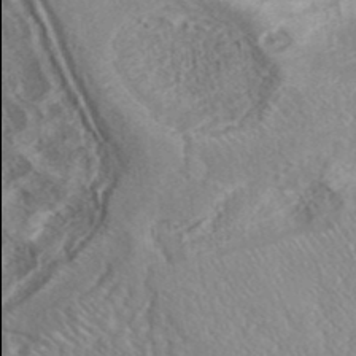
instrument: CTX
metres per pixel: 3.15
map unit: ANa
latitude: 41.5938
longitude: 18.0094
